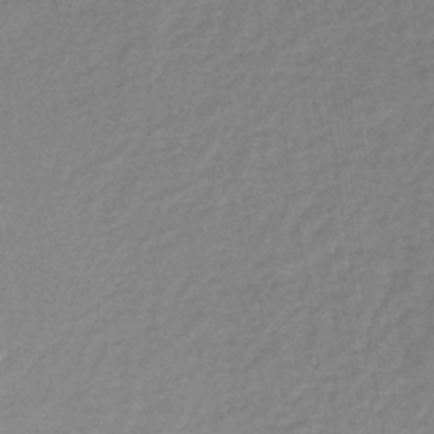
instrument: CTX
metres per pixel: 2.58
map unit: lHb
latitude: -44.7274
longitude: 56.5007
